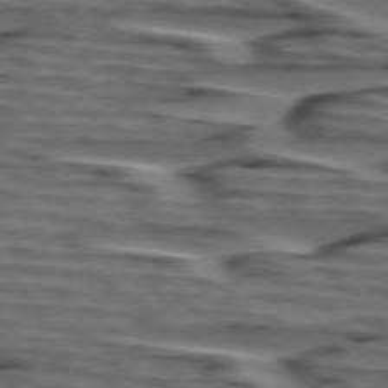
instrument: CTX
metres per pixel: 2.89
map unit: lApd
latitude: 75.3860
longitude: -71.8961
